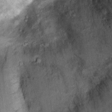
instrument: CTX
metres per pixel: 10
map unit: Ht
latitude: 11.0836
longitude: -39.8772
